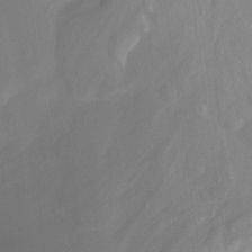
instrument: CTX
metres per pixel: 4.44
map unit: Nhu
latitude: -12.8030
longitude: -64.7625
